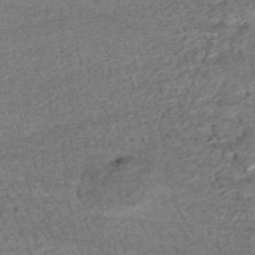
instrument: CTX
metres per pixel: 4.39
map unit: HNhu
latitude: -48.0661
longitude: 102.9920
